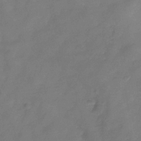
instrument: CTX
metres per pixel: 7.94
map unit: Hve
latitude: -32.6141
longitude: 92.3684
